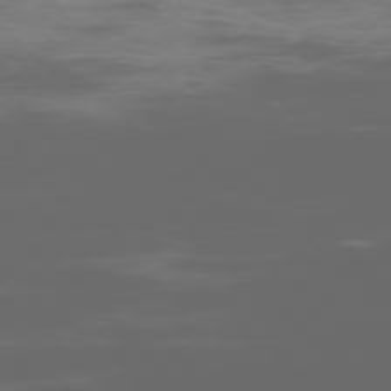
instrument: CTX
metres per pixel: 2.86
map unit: Ap
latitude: -76.1039
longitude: -75.3293
